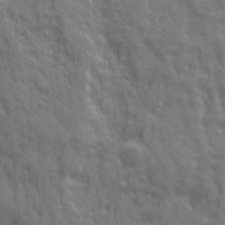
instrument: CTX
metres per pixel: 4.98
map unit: Ave
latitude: 20.4412
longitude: -134.5168
